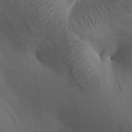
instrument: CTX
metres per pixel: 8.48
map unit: Aa
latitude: 26.7246
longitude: -138.0255
